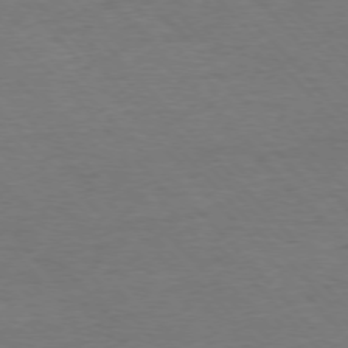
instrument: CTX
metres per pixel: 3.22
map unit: Ap
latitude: -76.5196
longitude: -95.1214
